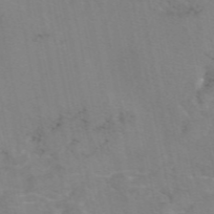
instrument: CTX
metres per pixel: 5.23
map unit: eAb
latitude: 49.6505
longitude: 104.5951
